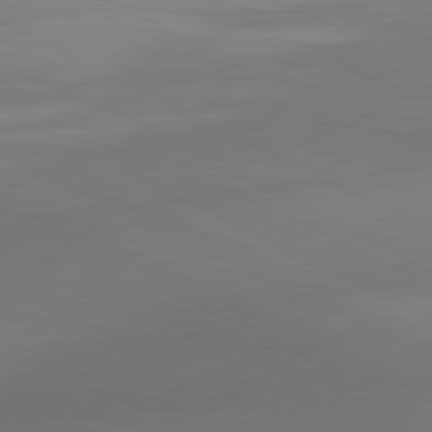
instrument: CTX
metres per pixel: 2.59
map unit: lApd
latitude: 81.1214
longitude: 132.3496
